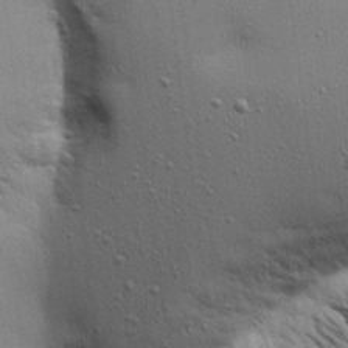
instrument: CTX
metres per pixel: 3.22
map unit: Aa
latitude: 18.9513
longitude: -141.5371
